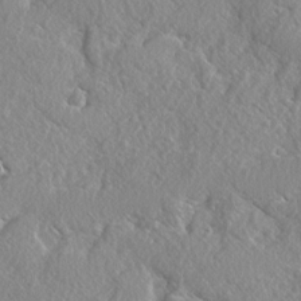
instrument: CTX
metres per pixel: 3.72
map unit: lAvf
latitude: -5.1620
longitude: -109.1403
